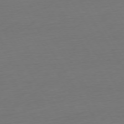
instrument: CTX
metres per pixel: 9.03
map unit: Ap
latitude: -75.0487
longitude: -68.6113
